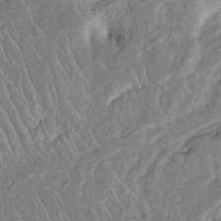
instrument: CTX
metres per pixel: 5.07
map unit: Htu
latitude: -6.3117
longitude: 152.5384
